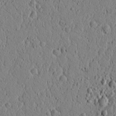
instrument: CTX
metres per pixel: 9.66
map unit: lAvf
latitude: 5.9906
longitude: 165.7856
